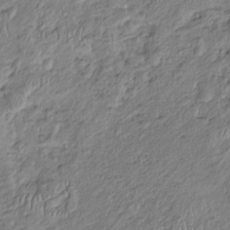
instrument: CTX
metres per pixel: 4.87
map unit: Htu
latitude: -5.5966
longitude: 155.6155
